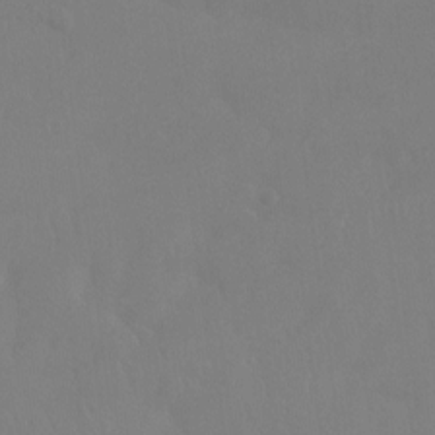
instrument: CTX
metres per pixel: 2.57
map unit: Htu
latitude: -15.6533
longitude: -47.7261
